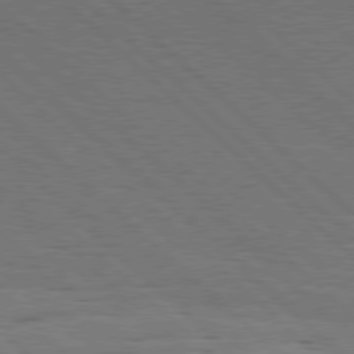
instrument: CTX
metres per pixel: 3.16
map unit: Hpe
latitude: 77.6882
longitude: -127.4993
